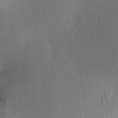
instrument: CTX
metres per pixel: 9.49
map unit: Aa
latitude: 28.5923
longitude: -136.8002
